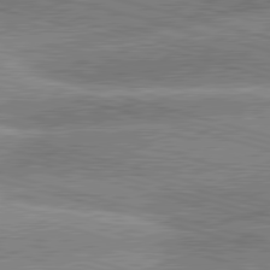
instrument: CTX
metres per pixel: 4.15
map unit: lApd
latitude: 81.3671
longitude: -163.1970
